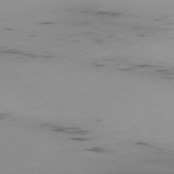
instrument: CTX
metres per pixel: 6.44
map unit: Ap
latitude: -77.8611
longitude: -64.9703
